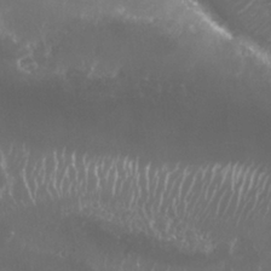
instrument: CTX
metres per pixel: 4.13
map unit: Nhu
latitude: 25.8394
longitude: -60.4412
